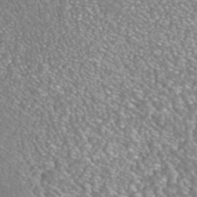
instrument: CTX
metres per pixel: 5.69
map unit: ANa
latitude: 42.6680
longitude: 24.8975
